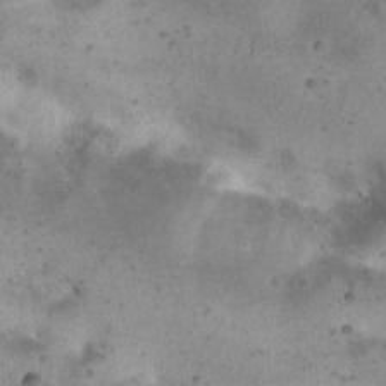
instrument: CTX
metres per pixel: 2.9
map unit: eHh
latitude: 22.8569
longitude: -68.2712
